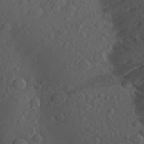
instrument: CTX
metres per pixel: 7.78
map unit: Aa
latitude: 25.3481
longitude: -146.2523
